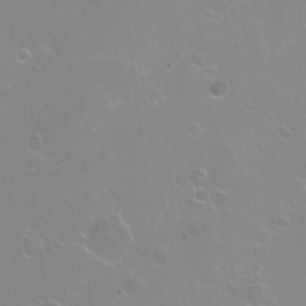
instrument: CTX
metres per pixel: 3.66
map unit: Nhu
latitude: -7.8044
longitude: -43.7261
